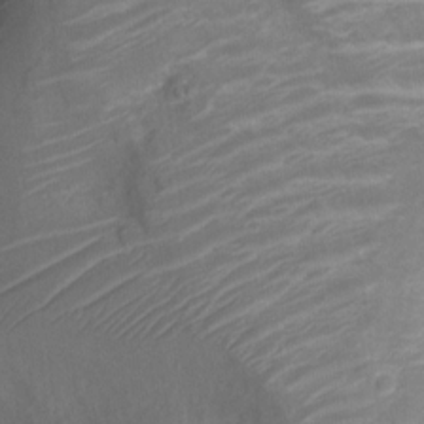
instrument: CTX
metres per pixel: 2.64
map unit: Nve
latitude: -19.7478
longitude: 106.1795
